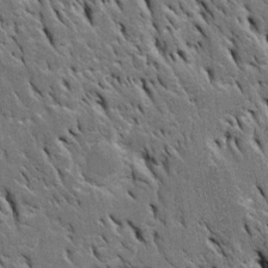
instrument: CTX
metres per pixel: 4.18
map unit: Htu
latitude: -3.4454
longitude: 150.8596
